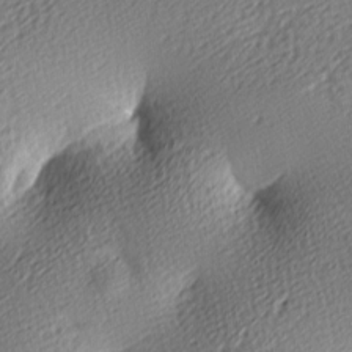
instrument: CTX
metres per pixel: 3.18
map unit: lAa
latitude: -10.1039
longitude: -125.9717
